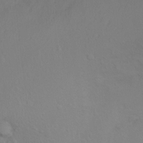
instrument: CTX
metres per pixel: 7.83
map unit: Ht
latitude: -2.9919
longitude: -27.6505
